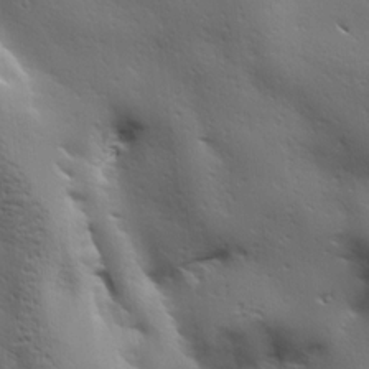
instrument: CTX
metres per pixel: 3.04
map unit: Ave
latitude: 19.4615
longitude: -138.2522
